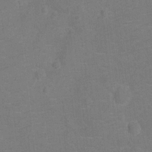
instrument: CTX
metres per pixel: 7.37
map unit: Ht
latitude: -12.1606
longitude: -25.2725
